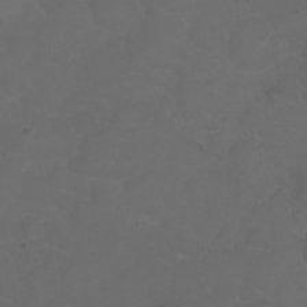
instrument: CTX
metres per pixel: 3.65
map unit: eHh
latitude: 0.8758
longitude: -55.2159
